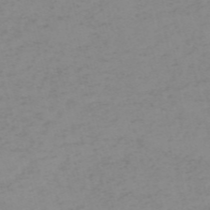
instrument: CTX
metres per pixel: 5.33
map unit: HNb
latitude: -56.3684
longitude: -43.6694
